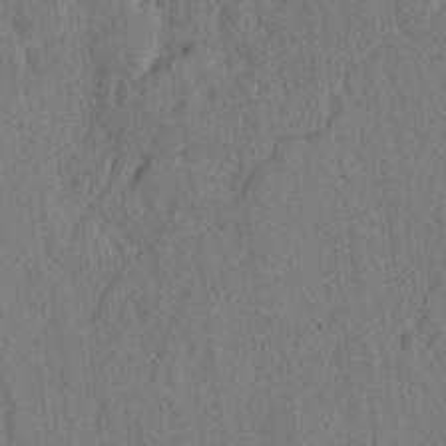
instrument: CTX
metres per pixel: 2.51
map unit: lAvf
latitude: -3.0864
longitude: -109.3292
